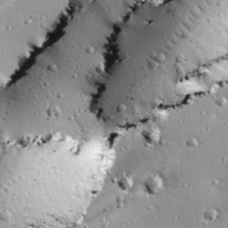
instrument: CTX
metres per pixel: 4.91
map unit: eHh
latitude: 25.3859
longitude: -88.9325
